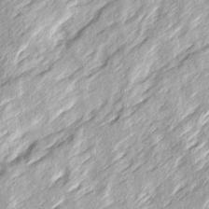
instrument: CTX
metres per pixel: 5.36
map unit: Ave
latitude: 15.6694
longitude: -137.3293
